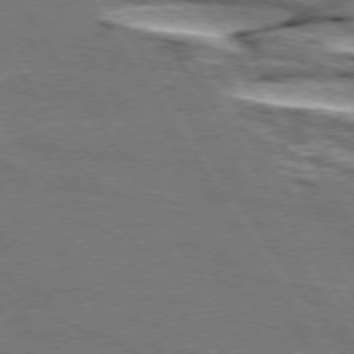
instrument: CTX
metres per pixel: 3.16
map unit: lApd
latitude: 74.3656
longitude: -56.0633
